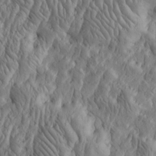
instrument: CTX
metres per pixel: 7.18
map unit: Htu
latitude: -3.6532
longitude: 158.5006
